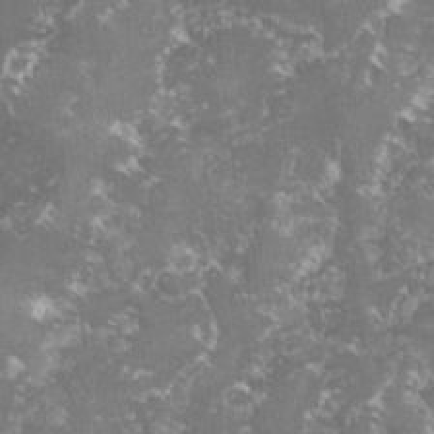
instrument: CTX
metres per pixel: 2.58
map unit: lHvf
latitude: -15.1243
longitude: -99.1214
